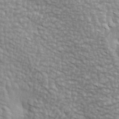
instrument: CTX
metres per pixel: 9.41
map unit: lAa
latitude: -4.5762
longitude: -122.1200
